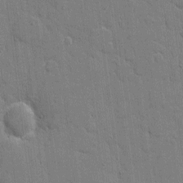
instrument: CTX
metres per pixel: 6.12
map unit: eHh
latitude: 8.2712
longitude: -67.8583
